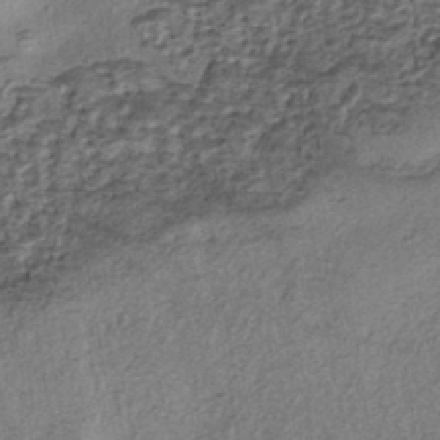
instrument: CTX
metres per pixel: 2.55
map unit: eHh
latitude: -42.4628
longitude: 120.2739
